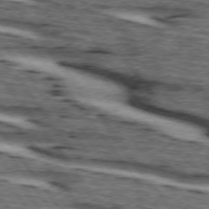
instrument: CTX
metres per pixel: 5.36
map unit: lApd
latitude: 74.3845
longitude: -73.9717
